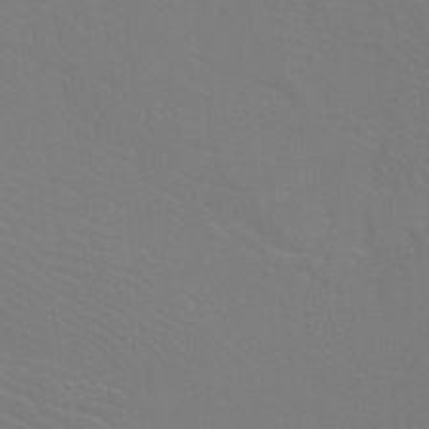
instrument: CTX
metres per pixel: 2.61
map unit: Htu
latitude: -12.3873
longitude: -71.1025
